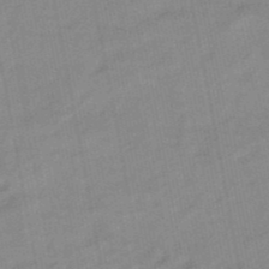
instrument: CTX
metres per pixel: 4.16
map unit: eHb
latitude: -39.2754
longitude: 82.8597
